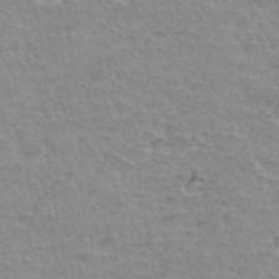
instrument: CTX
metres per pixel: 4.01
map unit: Hto
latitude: 34.6679
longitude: -45.8772
